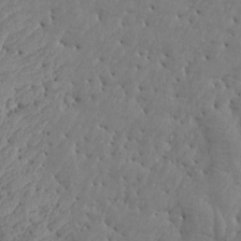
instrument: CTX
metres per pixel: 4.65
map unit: Aa
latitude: 15.7261
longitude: -141.9906
